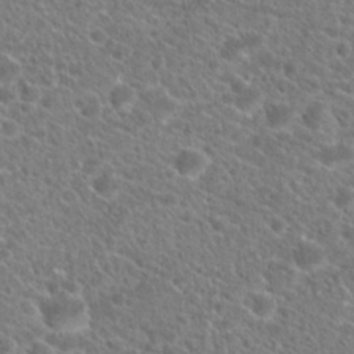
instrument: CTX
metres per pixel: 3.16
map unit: Hto
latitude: 20.5735
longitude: -38.9136
